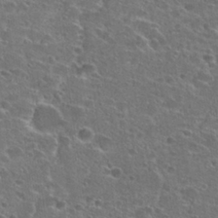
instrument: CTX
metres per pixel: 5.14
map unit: Hto
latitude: 26.2901
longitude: -45.5182
